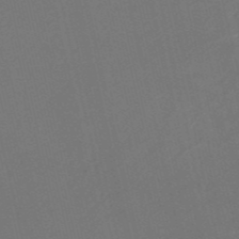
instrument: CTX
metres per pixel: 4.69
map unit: HNb
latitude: -52.2172
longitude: -48.5168
